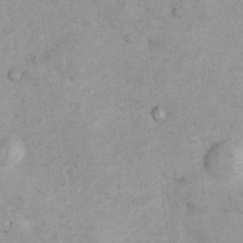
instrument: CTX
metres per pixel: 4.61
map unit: Nhu
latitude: 7.7827
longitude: -23.7072
